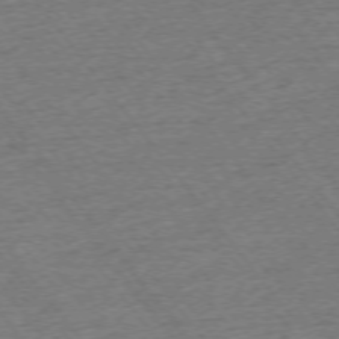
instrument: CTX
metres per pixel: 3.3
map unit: Ap
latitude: -75.0676
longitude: -88.2523
